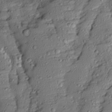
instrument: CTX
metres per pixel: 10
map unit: Ave
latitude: 13.4427
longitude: -134.6112
